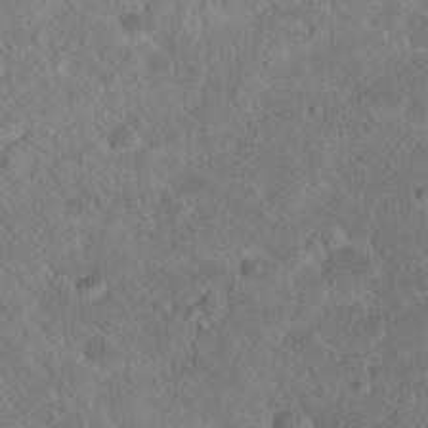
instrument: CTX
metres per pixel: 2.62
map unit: Hto
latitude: 18.9513
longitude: -34.3278
